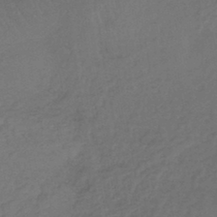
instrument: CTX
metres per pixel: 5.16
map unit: lHb
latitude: -43.3698
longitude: 64.7086
